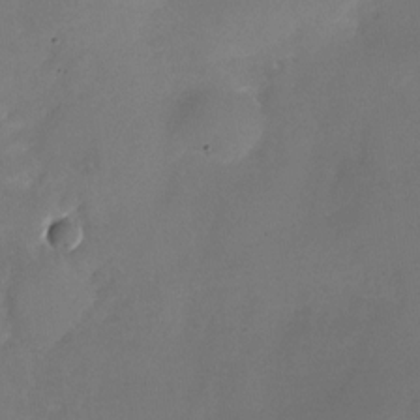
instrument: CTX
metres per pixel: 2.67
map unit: Nhu
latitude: -26.3873
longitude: -72.7813
